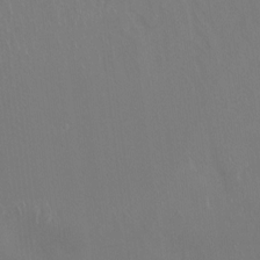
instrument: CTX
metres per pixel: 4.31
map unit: Ht
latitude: -15.5966
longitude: -44.1200
